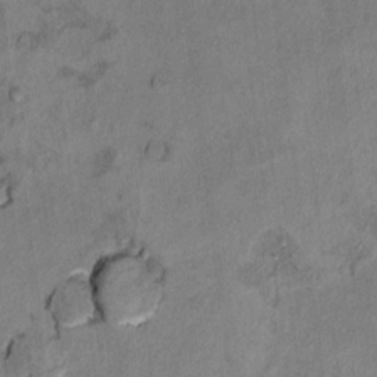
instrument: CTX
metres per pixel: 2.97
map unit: Ht
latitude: 10.1200
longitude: -32.4601
